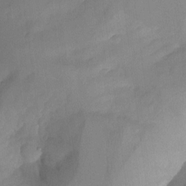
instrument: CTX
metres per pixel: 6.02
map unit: Aa
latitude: -13.6533
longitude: -59.2726
